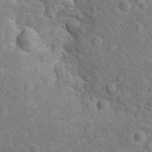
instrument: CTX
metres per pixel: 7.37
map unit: Hto
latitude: 10.4223
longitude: -37.0080
